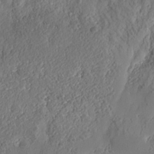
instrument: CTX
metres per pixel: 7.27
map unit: Nhe
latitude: -37.2187
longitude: 138.2173
